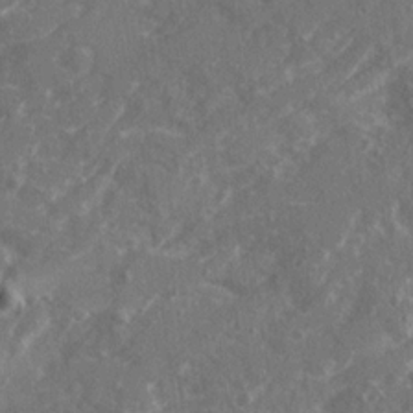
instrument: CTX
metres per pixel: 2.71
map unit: Ave
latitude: 20.7435
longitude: -130.5546
